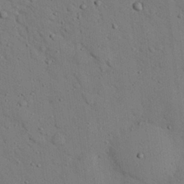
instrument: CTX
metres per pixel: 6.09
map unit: eHh
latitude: 25.6693
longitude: -77.5938
